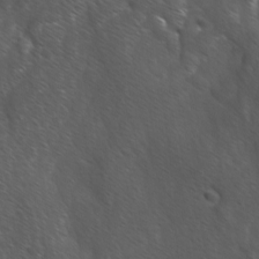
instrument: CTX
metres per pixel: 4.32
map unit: Ave
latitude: -0.3496
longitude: -112.7435
